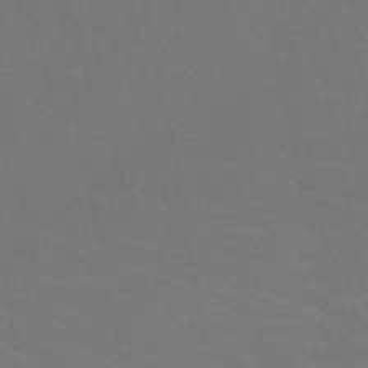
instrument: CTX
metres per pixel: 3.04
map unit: HNb
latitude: -49.8423
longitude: -52.7435
